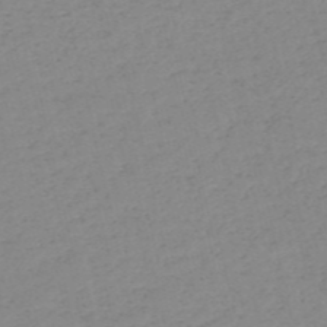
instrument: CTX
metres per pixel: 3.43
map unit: HNb
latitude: -53.8233
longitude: -39.0458
